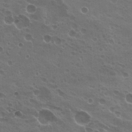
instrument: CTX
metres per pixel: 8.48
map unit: Hto
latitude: 20.8758
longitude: -31.8395
